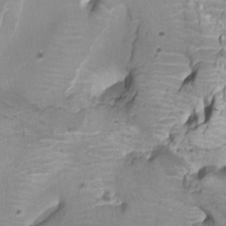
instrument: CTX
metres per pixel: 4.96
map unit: Ht
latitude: -1.8990
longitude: -16.9136
